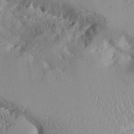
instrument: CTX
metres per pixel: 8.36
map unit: Aa
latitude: 11.4238
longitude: -127.6127
